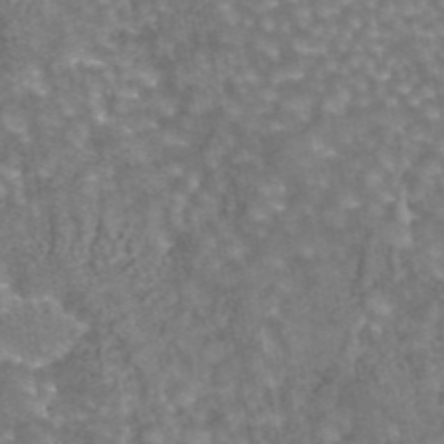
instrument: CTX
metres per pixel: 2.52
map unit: eAb
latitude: 44.1955
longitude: 106.0661
